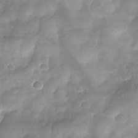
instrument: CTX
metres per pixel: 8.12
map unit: Nhe
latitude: -33.8989
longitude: -146.0822
